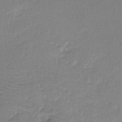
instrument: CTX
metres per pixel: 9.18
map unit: Ht
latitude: -9.4076
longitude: -39.2348
